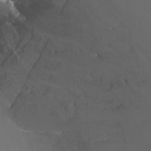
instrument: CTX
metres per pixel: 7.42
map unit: Nhu
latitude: -11.7667
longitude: -47.5749
